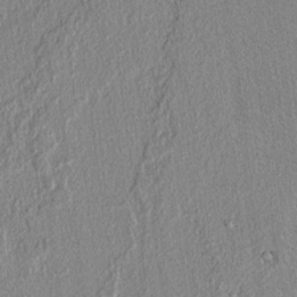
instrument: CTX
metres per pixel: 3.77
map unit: lAvf
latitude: 7.2348
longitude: 166.7463
